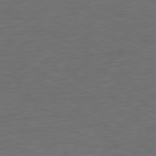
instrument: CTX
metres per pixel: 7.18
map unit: Ap
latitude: -77.0109
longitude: -75.9906
